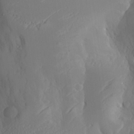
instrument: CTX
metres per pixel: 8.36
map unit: Aa
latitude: 23.4993
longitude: -127.1781
